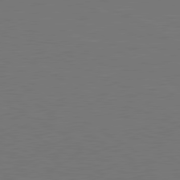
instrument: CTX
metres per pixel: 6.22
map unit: lApd
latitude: 79.9528
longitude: 161.8989
